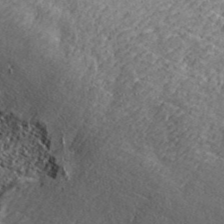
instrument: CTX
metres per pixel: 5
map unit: ANa
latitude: 41.4615
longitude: 17.9367
